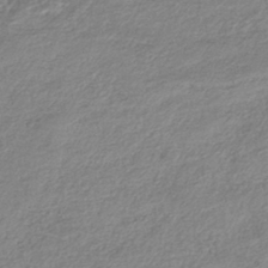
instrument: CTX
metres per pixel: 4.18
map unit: lHb
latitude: -40.1983
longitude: 73.6344
